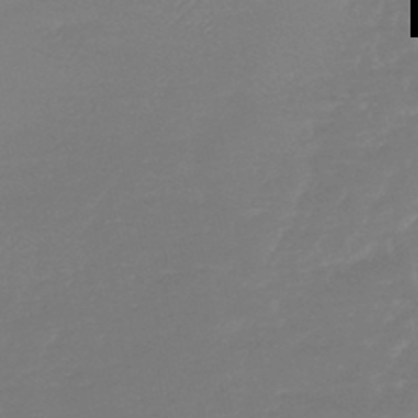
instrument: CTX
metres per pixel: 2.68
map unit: lHb
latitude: -45.7478
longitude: 72.5951
